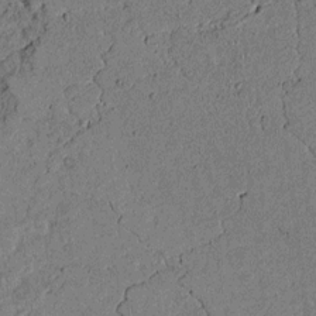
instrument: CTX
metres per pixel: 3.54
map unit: lAvf
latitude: 4.9514
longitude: 168.1794
